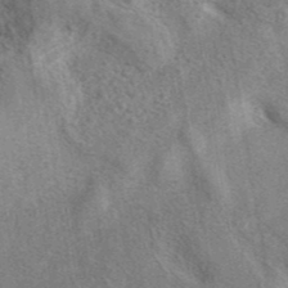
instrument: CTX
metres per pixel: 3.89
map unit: eAb
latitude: 41.0458
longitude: 107.7478
